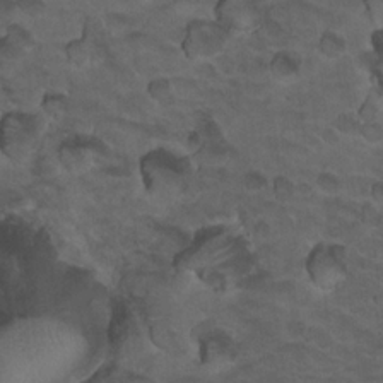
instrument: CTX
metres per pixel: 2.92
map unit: Hto
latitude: 19.2159
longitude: -32.4034
